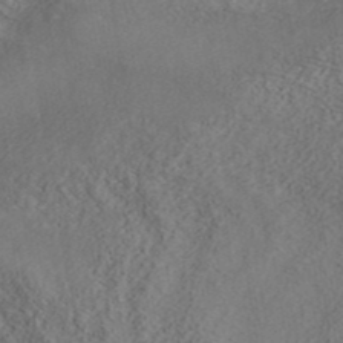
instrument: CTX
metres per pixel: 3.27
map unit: ANa
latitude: 41.8583
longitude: 16.8975
